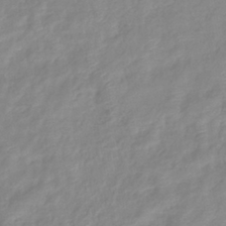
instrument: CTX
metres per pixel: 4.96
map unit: eHb
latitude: -40.1795
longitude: 81.1053
